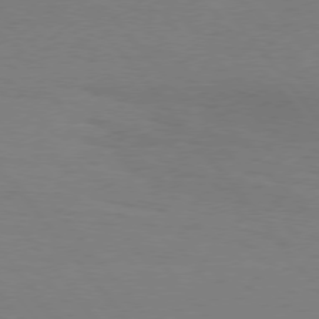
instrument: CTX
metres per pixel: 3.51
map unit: Hpe
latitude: 75.9906
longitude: -140.7813
